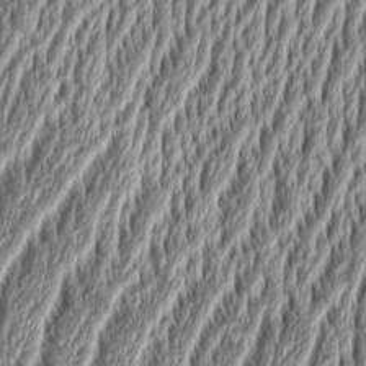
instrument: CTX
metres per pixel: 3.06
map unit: Aa
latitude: 9.1781
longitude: -130.4979
